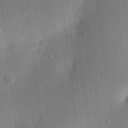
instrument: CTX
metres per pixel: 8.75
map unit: eHh
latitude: 25.1214
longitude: -70.8947
